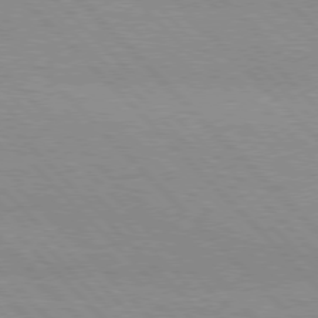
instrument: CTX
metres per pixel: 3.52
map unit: Hpe
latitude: 76.6301
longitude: -154.9892
